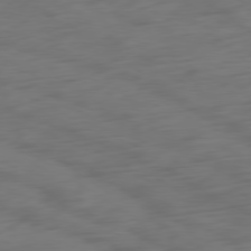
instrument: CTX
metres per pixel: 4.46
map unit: Ap
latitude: -79.7666
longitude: -64.8191
